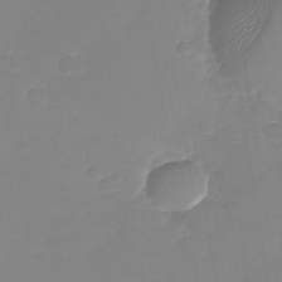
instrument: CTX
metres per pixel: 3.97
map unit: Nhu
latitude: -28.7085
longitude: -64.0633
